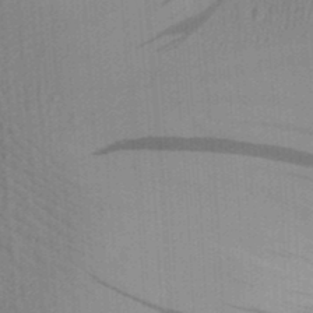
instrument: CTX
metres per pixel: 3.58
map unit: Aa
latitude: 28.6868
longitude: -138.5168
